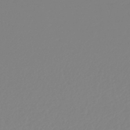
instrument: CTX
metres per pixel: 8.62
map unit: lHb
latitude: -45.6344
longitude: 70.4251
